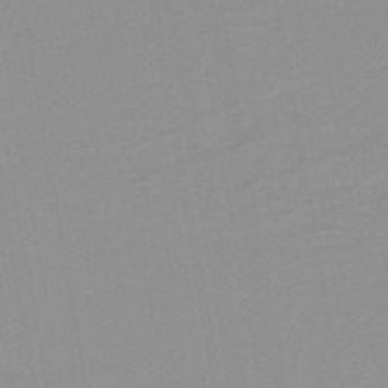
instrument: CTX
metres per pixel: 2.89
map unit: lHb
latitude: -44.0661
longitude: 56.2172
